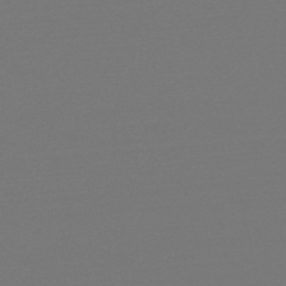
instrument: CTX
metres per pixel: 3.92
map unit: eHb
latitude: -49.8045
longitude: 67.1620
